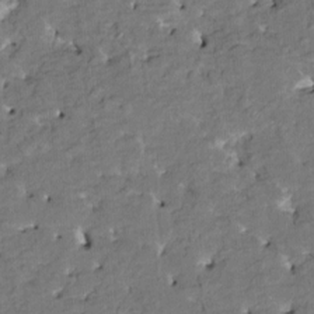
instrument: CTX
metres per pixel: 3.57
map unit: HNhu
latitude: 3.5371
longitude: -7.7639
